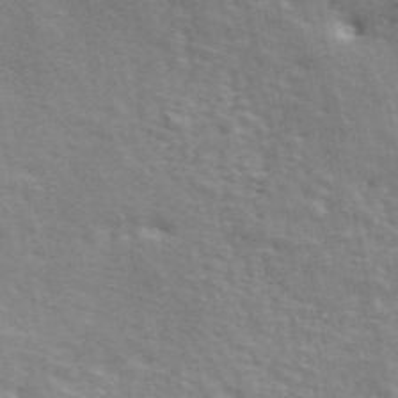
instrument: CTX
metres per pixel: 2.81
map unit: ANa
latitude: 48.6113
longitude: -77.3859
